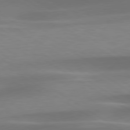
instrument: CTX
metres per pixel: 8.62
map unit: lApd
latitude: 79.4805
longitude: -93.5560
